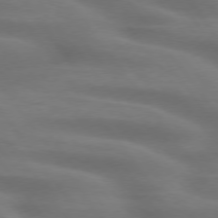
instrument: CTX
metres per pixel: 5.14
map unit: lApd
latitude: 75.2726
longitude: -59.7639
